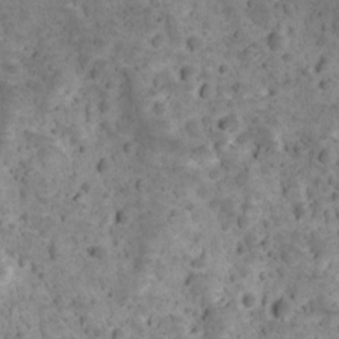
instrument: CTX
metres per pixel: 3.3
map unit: Ave
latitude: 11.5749
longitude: -105.4238
